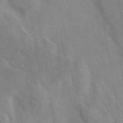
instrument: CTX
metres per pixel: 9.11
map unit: eAb
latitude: 41.4615
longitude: 106.6897
